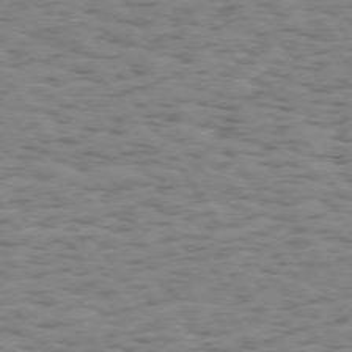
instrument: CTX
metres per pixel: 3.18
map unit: Hpe
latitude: 73.6316
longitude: -132.0255
